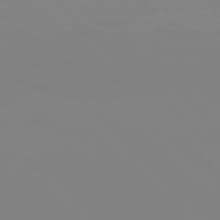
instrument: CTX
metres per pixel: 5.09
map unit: Hpe
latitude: 77.7449
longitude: -132.2334
